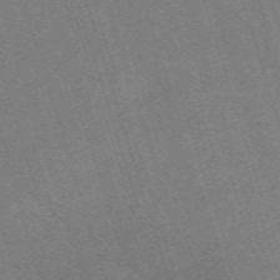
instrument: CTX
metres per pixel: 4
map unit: eHh
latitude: -63.4265
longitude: 49.7100
